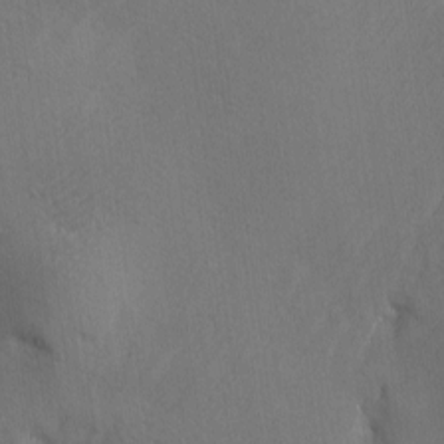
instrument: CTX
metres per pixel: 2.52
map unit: Ave
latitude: -6.9730
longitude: -119.4804
